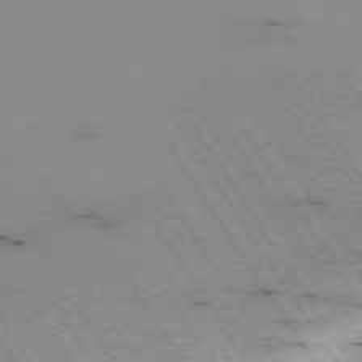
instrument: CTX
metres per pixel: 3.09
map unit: Hpe
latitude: -74.0850
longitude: 3.0486
